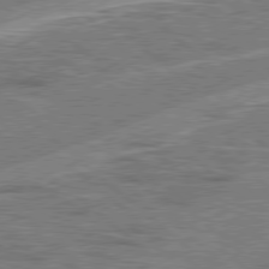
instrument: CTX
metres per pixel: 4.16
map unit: Hpe
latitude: 78.3279
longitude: -157.8583
